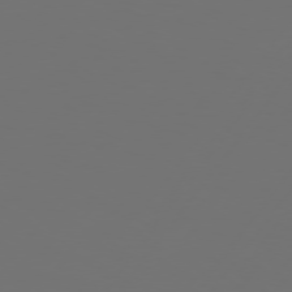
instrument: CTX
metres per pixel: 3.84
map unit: Hpe
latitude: 75.0647
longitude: -129.9528
